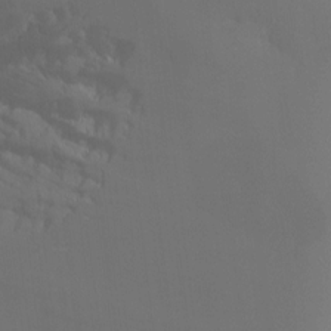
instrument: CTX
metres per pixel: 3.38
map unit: Ht
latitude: -13.5210
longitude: -50.1200
